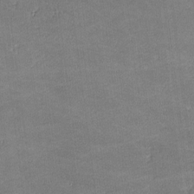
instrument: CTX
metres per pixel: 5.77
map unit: lHvf
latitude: -11.4266
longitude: -103.9150
